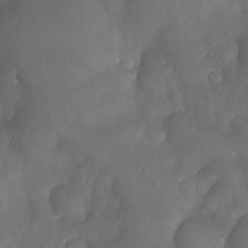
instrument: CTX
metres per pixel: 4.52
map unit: Nhe
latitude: -33.4455
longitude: -145.5560
